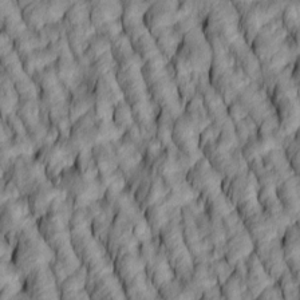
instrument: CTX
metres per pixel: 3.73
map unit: lAa
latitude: 5.1970
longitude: -116.0444
